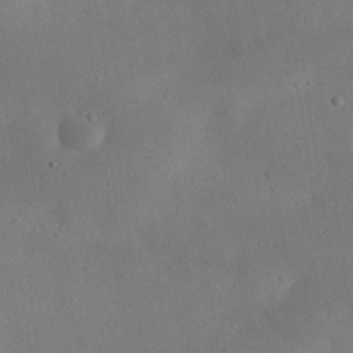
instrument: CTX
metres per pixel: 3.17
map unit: eHh
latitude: 25.3481
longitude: -67.8205
